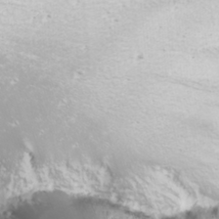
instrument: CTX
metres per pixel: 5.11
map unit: Nhu
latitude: -9.9367
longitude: -69.2348
